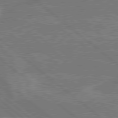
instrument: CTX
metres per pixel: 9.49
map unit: Hpe
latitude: 78.9136
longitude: -152.4790
